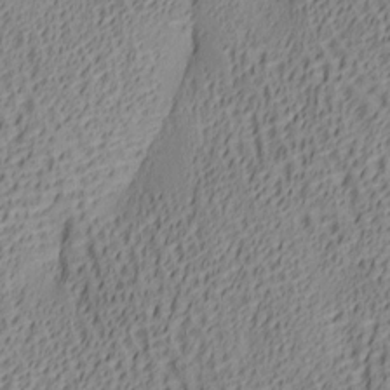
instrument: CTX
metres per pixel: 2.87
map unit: lAa
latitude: 5.8583
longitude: -117.0081
